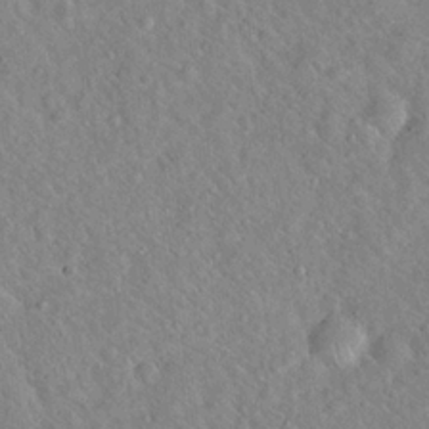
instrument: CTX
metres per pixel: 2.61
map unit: Hto
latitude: 20.0822
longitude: -53.7828
